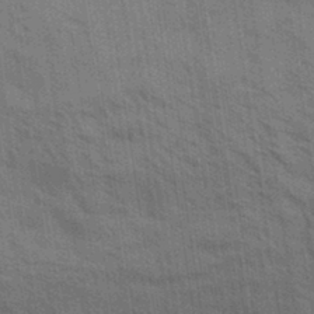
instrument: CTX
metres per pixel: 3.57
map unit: Aa
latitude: 32.1767
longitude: -139.8772
